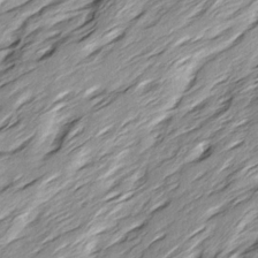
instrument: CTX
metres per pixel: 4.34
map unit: Ave
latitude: 15.4994
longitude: -136.9514
